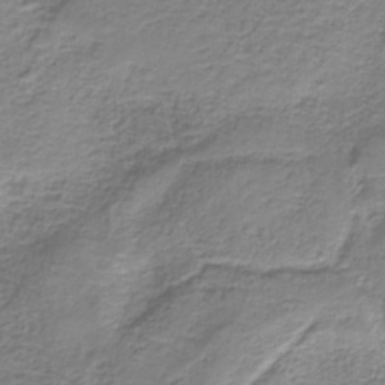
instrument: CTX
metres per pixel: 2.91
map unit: eAb
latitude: -37.6910
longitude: 52.9730
